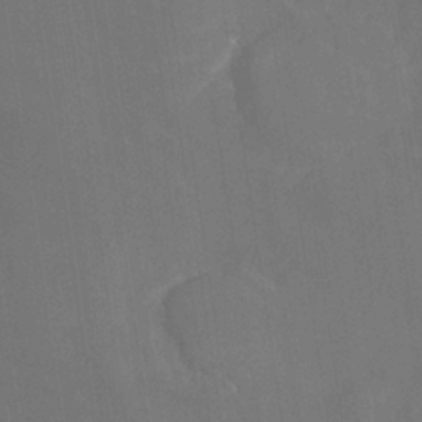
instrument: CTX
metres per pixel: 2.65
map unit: HNhu
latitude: -24.7463
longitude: 49.0298
